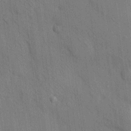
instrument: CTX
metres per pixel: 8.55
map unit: HNhu
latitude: 12.7435
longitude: 10.1228
